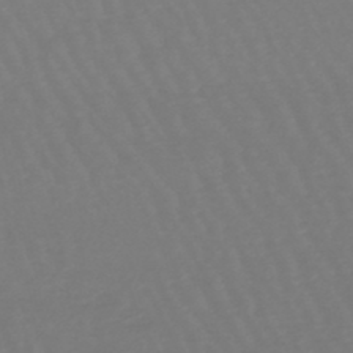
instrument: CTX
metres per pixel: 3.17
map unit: lHb
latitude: -47.0675
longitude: 76.0283
